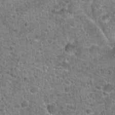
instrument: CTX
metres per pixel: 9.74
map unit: Hto
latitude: 20.1578
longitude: -42.7435
